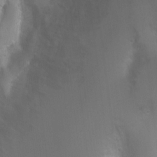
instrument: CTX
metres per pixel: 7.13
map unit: Ht
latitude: -3.2186
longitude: -28.8380
